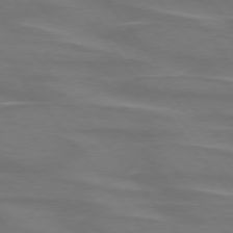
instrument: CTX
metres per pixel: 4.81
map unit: lApd
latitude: 75.1592
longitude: -80.1200
